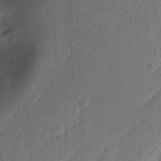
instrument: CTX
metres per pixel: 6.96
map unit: Ht
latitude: 11.3482
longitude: -74.6868
